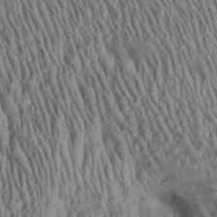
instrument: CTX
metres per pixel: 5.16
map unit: Aa
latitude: 28.5923
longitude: -137.3860
